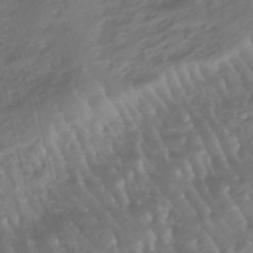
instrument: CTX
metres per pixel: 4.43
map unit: lHb
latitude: -47.5966
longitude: 76.6518
